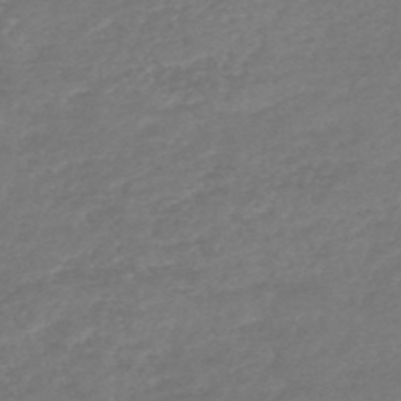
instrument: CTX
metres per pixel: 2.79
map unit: HNb
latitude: -48.9920
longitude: 58.2739
